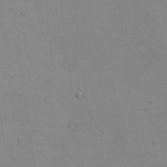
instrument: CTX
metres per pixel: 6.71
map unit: eHh
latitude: -6.1605
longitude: -80.4034
